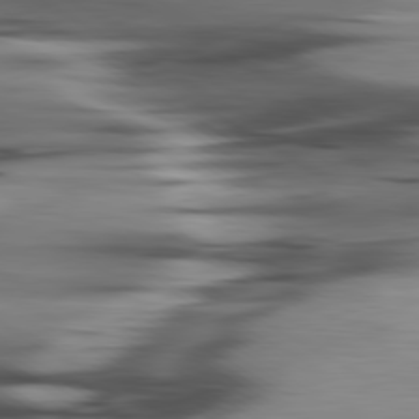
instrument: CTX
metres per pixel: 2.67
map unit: lApd
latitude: 80.5168
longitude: -121.9717
